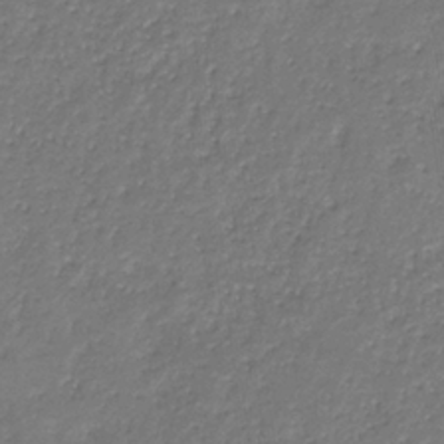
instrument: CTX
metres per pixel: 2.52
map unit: eHb
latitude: -30.8408
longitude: 71.5966
